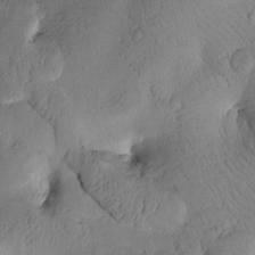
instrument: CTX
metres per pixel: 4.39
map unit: Htu
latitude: 0.8380
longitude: 174.7652
